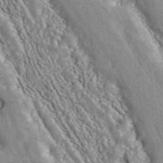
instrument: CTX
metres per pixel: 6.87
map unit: ANa
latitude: 44.3089
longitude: 46.1794
